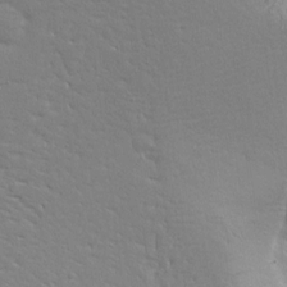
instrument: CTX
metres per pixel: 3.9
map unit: Ave
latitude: 12.9703
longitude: -138.9136
